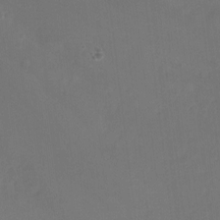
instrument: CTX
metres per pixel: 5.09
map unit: Hto
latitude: -3.8044
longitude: -36.0444
